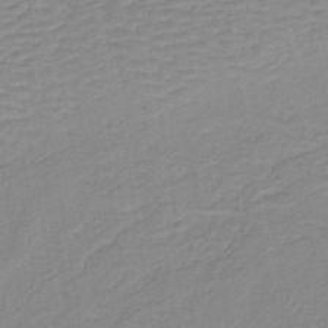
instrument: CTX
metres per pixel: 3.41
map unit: lHb
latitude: -40.8975
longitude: 53.4454
